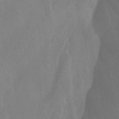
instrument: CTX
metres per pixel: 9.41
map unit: Htu
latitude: -12.1795
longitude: -73.5560
